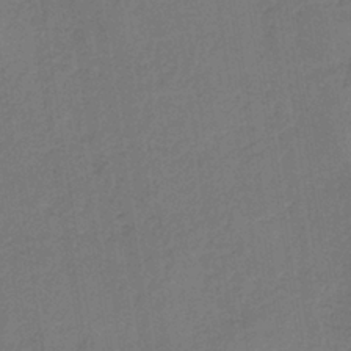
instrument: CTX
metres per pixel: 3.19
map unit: HNb
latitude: -38.2362
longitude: 54.8219
